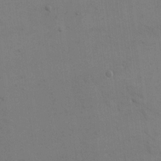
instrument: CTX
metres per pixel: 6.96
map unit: eHh
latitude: 17.6505
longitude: -67.0269
